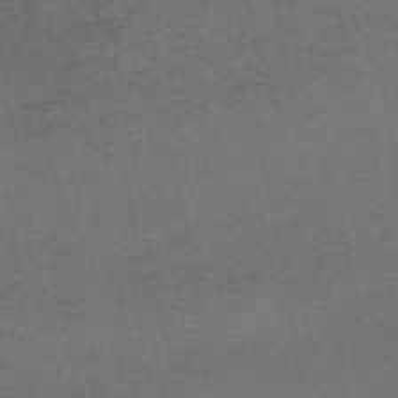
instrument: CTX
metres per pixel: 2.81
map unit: eAb
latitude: 47.3104
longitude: 104.4251
